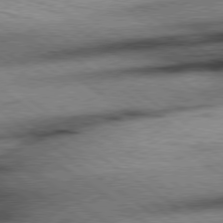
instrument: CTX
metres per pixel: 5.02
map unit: Hpe
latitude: 78.6302
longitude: -155.7261
